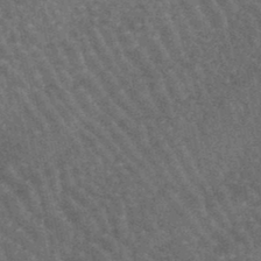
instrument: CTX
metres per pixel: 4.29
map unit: lHb
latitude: -46.3117
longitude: 76.8597
